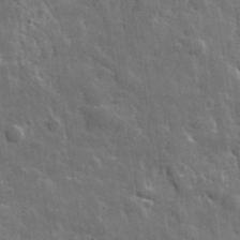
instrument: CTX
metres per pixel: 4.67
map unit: lHvf
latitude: 34.8002
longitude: -87.8961
